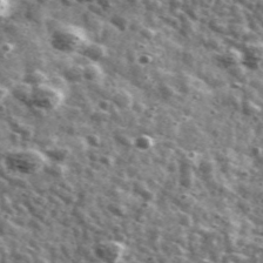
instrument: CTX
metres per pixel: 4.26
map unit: Ave
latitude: 41.4237
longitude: -106.4034
